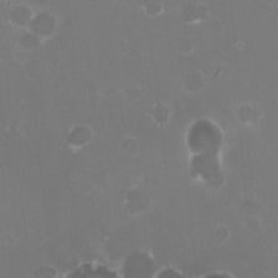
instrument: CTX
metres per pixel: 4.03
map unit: HNhu
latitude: -2.4628
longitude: -3.8394
